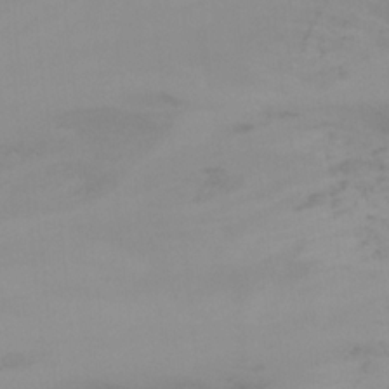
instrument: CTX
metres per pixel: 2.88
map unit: Nhu
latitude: -13.1053
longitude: -60.0444
